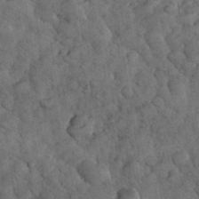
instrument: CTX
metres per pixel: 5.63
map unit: eHh
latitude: 33.4049
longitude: -68.0444
